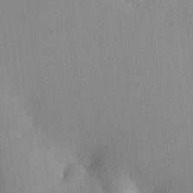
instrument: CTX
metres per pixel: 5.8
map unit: HNhu
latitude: 6.7057
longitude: 12.8975
